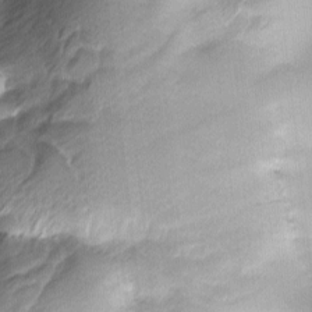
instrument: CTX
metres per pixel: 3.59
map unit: Ave
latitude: -8.8219
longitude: -122.9514
